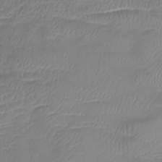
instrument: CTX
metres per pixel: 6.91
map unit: lHb
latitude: -40.9919
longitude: 74.9731
